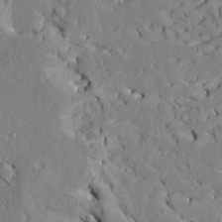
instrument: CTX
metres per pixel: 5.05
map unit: Aa
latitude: 8.9703
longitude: -134.3656
